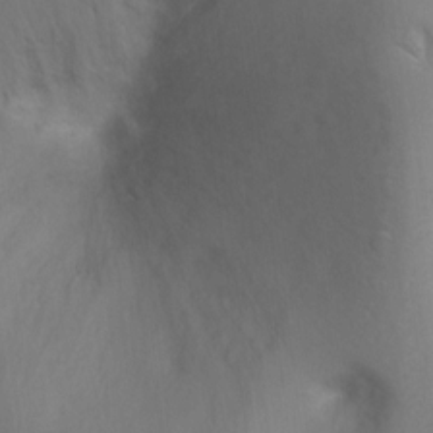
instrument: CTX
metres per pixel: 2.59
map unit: Ht
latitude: -7.6344
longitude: -35.2914
